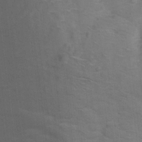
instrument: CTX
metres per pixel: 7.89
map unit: Hto
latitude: 17.4049
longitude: -38.3845
